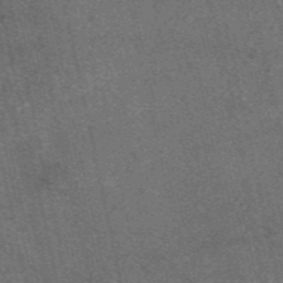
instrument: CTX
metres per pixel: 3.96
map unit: eAb
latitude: 47.0459
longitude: 119.5210
